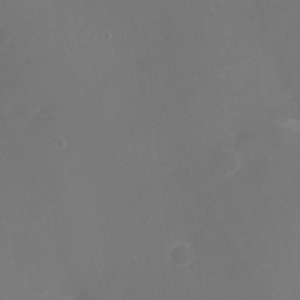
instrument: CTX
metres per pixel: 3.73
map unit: Nhu
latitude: -16.5952
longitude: -57.1025
